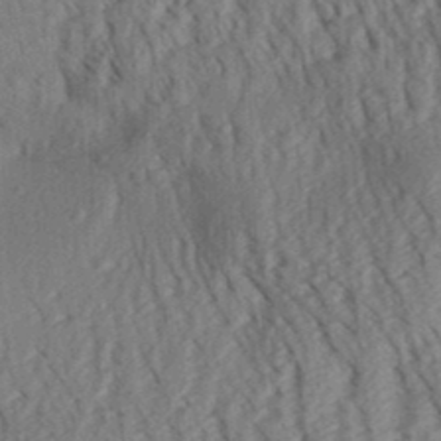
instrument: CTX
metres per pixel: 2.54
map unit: Aa
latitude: 30.5924
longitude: -138.9514
